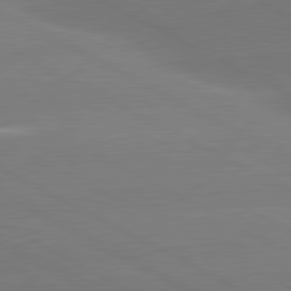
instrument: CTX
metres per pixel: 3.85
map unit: lApd
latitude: 81.0647
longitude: -153.2348
